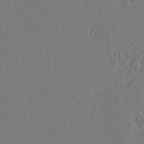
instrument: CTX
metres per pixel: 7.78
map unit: lAvf
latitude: 17.1214
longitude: -126.0444
